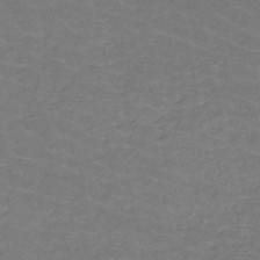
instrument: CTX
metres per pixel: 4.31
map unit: HNb
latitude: -49.9367
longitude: -52.6302
